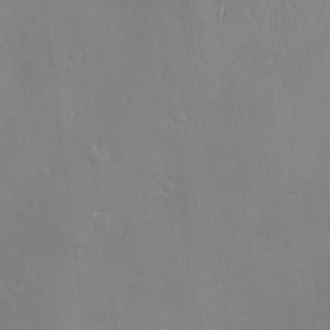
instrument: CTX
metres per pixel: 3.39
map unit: Hve
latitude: -10.9164
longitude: 174.0661
